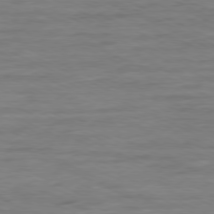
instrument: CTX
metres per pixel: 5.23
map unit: Ap
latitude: -80.1039
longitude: -104.4979
